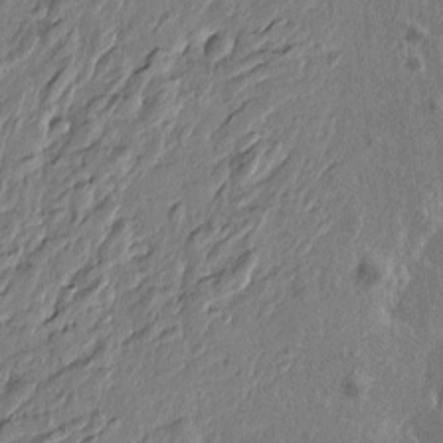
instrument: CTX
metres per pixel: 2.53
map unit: Htu
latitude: -5.1809
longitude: 179.5021
